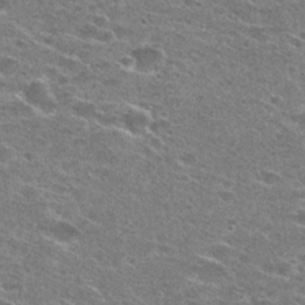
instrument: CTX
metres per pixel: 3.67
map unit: Hto
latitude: 27.8206
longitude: -46.7813
